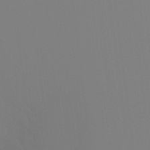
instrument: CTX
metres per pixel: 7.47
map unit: Ht
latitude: -16.3118
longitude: -48.2334
